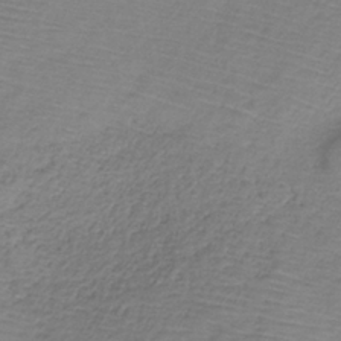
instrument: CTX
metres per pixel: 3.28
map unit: HNb
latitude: -34.1228
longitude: 56.1606
